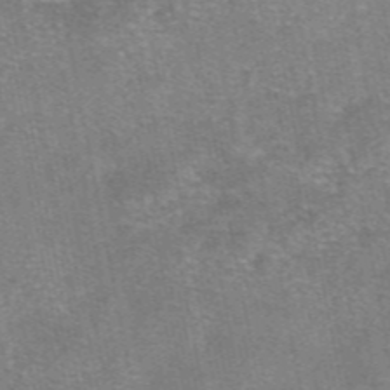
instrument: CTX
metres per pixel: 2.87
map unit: eAb
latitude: 47.8017
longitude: 103.5966
